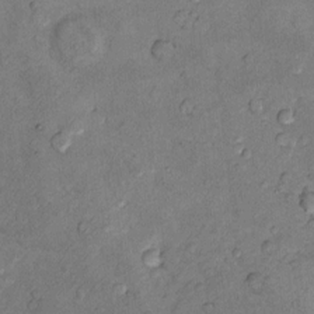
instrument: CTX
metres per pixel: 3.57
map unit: Nhu
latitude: 8.9136
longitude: -25.2914
